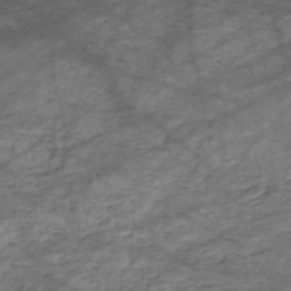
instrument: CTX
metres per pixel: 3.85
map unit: HNhu
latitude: -48.1039
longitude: 28.5385
